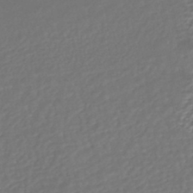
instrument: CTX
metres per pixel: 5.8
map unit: HNhu
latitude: -46.0661
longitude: 103.5777
